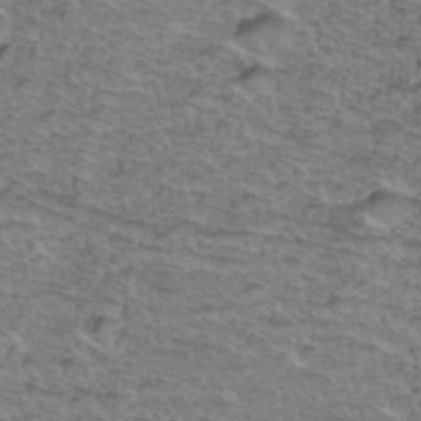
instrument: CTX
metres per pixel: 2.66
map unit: Hto
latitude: 38.3089
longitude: -45.3104
